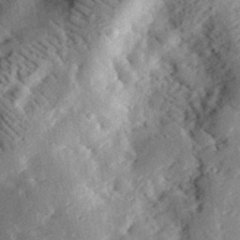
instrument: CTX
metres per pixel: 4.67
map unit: lHvf
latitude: 33.0270
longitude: -83.7260
